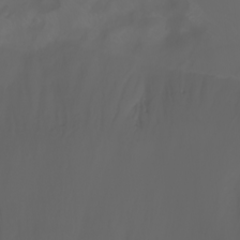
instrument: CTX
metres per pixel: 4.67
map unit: Htu
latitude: -7.1998
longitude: -71.8016
